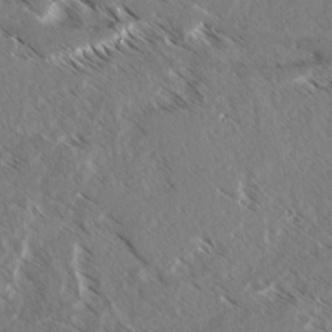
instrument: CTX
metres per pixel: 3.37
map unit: lAvf
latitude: 4.8380
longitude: -105.3671
